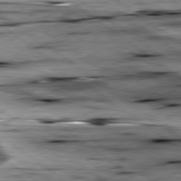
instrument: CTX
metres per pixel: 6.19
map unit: lApd
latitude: 79.2537
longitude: -48.4601
